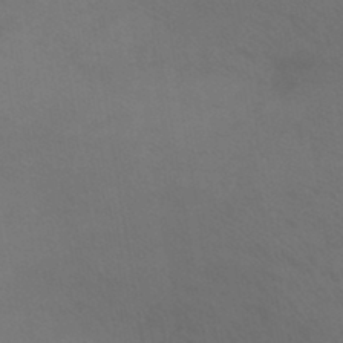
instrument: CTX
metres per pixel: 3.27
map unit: lHb
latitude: -45.7100
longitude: 66.4629
